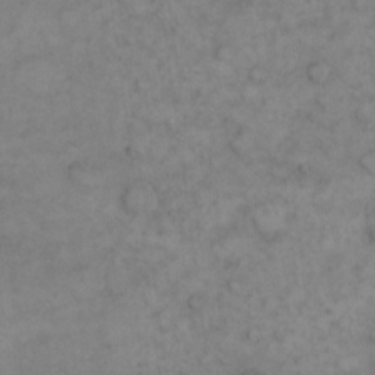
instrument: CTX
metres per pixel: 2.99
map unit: eHh
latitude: 14.5546
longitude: -67.7449
